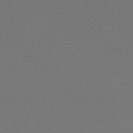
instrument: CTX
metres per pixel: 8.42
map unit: Ap
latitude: -77.5966
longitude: -85.7261
